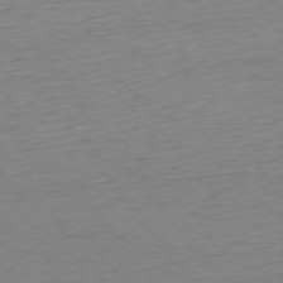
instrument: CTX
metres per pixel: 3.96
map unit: Ap
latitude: -74.9164
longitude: -71.3481
